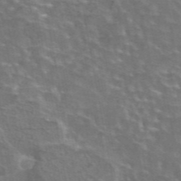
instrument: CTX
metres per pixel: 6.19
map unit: eAb
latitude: 44.6679
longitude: 107.5210
